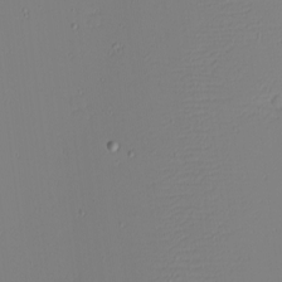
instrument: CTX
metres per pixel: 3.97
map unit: eHh
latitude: -4.4818
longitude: -81.3859
